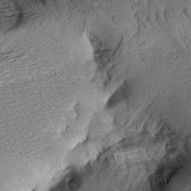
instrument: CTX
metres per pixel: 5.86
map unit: Aa
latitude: 9.7639
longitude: -142.7813
